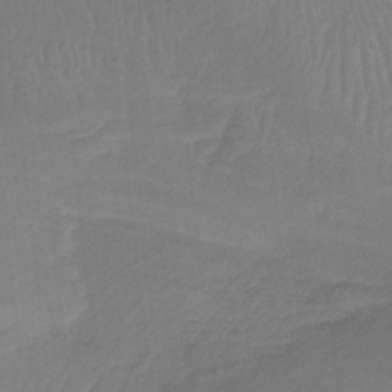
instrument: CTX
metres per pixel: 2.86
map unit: lHb
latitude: -37.6532
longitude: 58.4440
